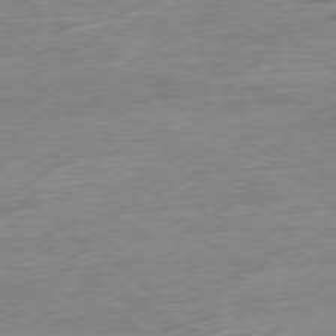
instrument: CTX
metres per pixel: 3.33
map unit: Ap
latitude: -79.0864
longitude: -101.6127
